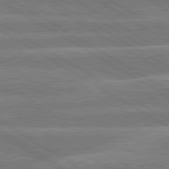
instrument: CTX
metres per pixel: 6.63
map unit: lApd
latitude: 79.9717
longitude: -133.4993
